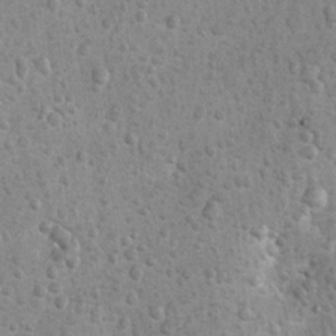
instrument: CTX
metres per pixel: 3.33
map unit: Hto
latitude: 11.5749
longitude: -36.4412
